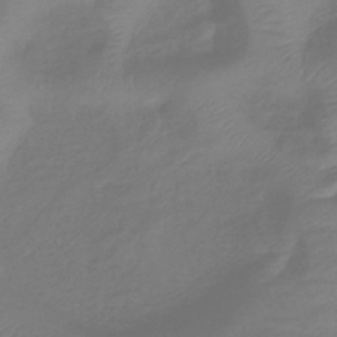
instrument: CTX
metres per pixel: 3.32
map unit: lHb
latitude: -42.2361
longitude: 81.1620
